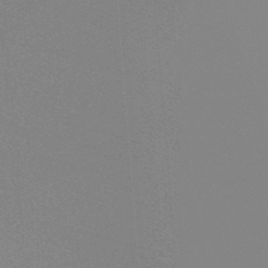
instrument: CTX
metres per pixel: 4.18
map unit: lHb
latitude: -48.1984
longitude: 64.3873
